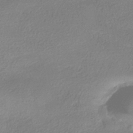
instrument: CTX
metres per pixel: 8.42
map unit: HNhu
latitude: -41.3509
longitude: 94.9541
